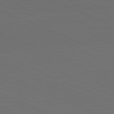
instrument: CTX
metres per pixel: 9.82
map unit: Hpe
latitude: -81.8234
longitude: 20.1605
